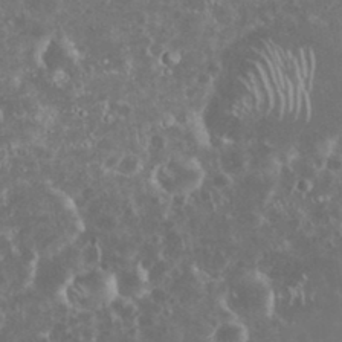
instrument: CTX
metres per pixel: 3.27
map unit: eHh
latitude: 34.0255
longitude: -60.7057
